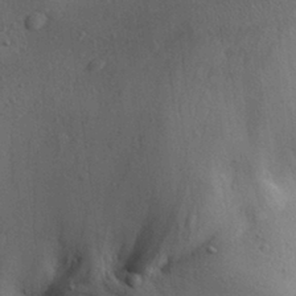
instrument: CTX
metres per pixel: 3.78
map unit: Aa
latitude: 29.0836
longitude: -144.7246
